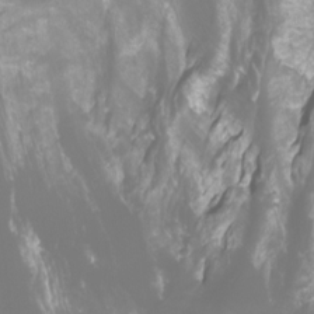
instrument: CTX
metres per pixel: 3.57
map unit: Ht
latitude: -3.8611
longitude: -61.9150
